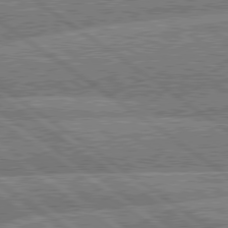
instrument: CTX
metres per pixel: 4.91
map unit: lApd
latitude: 79.8395
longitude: -160.4790
